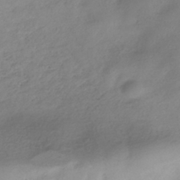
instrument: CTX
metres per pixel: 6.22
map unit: HNhu
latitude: -40.7652
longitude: 100.0283
